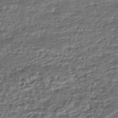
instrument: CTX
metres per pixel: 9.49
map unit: HNhu
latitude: -46.0472
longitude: 105.5210
